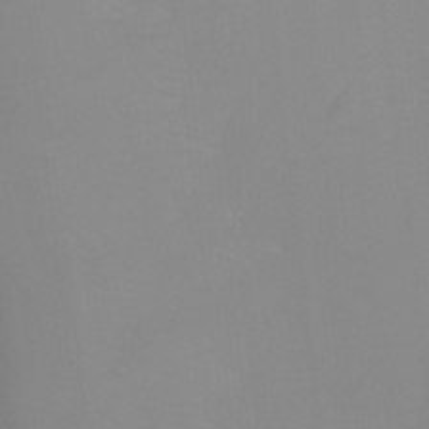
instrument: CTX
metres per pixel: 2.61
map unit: Ht
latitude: -6.5762
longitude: -33.6883
